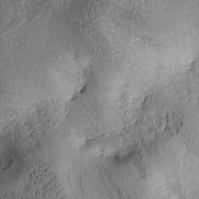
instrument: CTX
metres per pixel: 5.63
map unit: lAa
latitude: 5.5938
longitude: -113.8583
